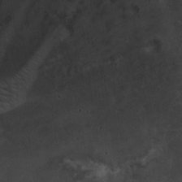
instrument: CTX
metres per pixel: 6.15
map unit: eHh
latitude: 10.2334
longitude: -62.8758
